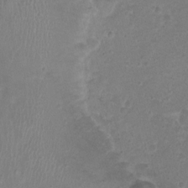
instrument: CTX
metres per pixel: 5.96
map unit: Nhu
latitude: 1.2726
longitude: -15.7639
